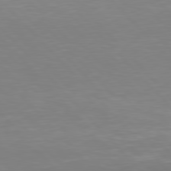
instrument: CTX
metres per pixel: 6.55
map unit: Hpe
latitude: 77.4615
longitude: -174.4790
